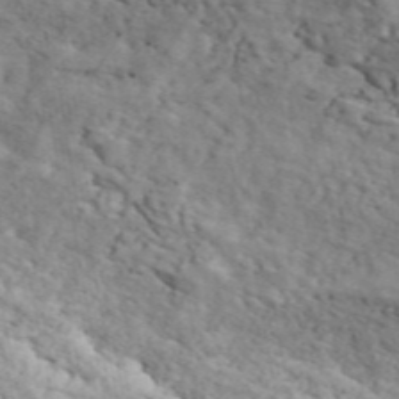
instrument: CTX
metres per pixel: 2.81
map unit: ANa
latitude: 49.1403
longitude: -81.8772
